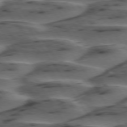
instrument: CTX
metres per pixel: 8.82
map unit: lApd
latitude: 75.1025
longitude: -70.1011
